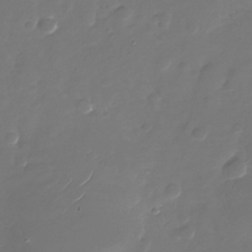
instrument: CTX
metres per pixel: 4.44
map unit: Nhu
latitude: -28.0850
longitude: -68.1200
